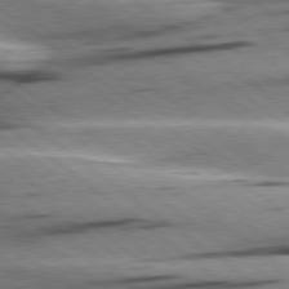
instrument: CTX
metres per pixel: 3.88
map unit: Hpe
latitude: 78.8002
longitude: -154.4979
